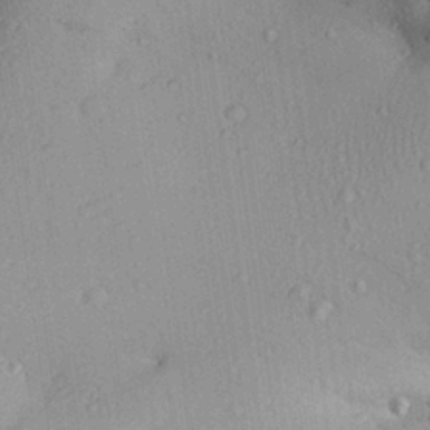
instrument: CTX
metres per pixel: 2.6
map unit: Aa
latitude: 27.4804
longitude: -134.3845
